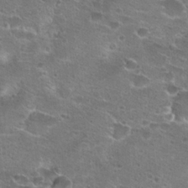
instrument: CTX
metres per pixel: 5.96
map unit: Hto
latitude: 22.4412
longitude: -41.4993
